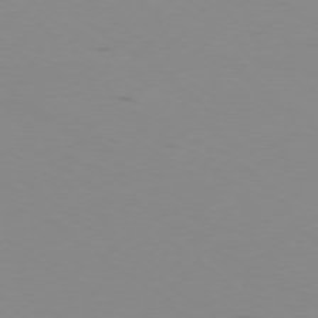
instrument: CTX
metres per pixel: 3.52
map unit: Ap
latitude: -77.7667
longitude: -65.8961
